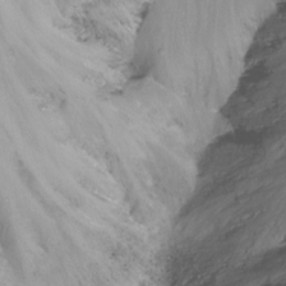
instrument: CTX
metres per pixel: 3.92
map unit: Nhu
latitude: -15.4833
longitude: -54.1956
